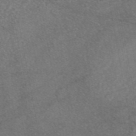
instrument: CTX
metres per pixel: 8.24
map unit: eAb
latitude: 46.8191
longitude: 107.8423
